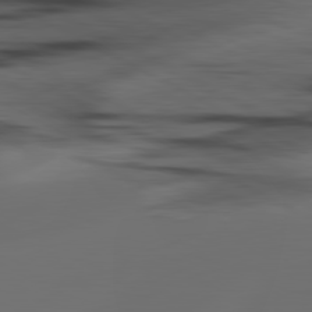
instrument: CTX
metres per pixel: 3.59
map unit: lApd
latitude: 80.6113
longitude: -85.3482
